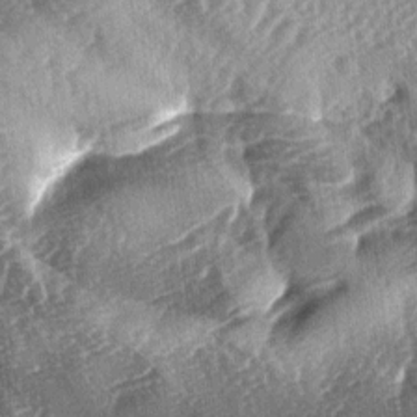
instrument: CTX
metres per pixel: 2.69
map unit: lAa
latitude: -4.5384
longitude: -126.5546
